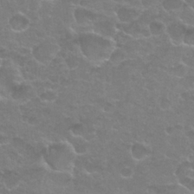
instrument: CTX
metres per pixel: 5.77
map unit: Nhu
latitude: 27.0836
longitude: -52.9892
